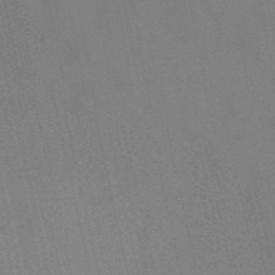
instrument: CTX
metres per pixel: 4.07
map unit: HNb
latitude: -51.7289
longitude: -50.4790
